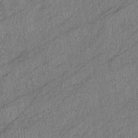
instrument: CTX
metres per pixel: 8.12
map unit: eHb
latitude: -38.8597
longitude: 77.9745
